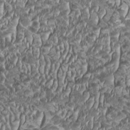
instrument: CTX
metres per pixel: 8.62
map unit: HNhu
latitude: -0.3685
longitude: 1.0298
